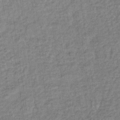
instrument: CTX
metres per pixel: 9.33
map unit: lHb
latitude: -35.7855
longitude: 65.6722
